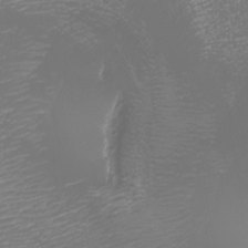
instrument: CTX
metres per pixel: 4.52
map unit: Nhu
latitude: -7.5399
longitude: -91.7828
